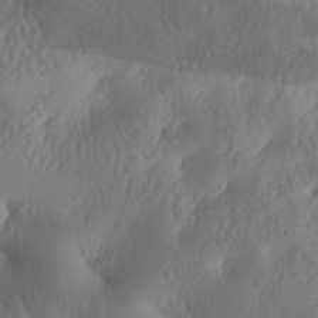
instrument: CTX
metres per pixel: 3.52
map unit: lAa
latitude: -7.8800
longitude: -128.2144
